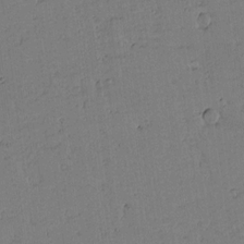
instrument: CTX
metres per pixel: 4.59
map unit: lAvf
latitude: 14.1578
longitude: -127.2915
